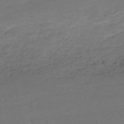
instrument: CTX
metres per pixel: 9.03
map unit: HNb
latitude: -51.1242
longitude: -41.5182
